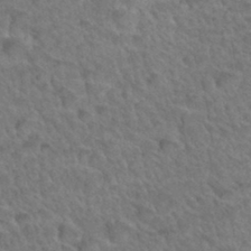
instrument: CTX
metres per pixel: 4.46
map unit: Hto
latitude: 34.6490
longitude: -47.3860
